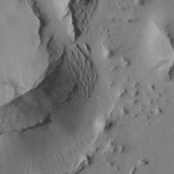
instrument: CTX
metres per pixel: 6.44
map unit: Htu
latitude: 2.2333
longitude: 176.8786
